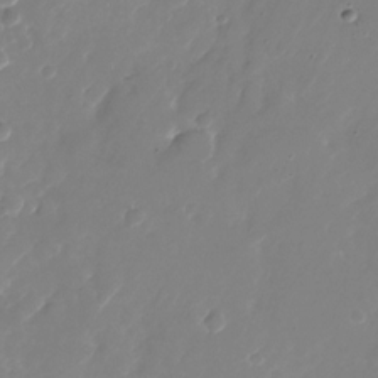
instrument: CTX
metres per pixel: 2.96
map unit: Nhu
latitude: -26.0283
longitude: -72.4790
